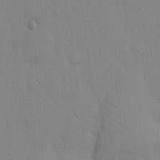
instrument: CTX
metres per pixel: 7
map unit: eHh
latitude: 16.6679
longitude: -62.9514
